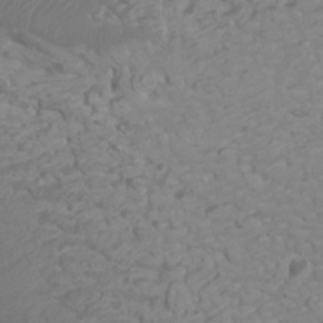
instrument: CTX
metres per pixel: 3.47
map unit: Ht
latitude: 1.7449
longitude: -21.0081
